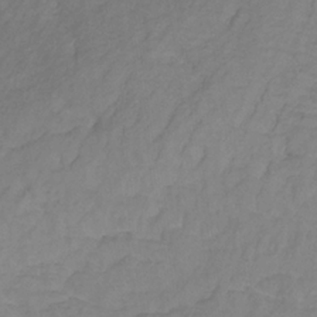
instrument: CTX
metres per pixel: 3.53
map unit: lHb
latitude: -31.2565
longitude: 65.8612
